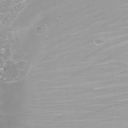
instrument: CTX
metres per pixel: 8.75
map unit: Nhe
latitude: -36.4251
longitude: -91.0081
